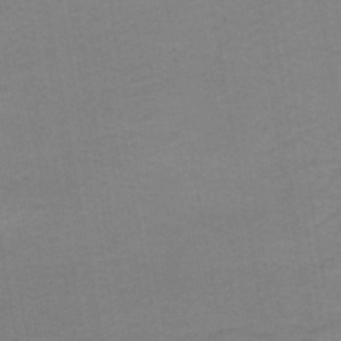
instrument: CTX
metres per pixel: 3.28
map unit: HNb
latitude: -45.2187
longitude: 52.0094
